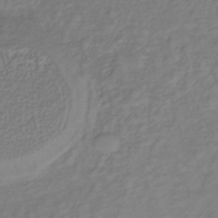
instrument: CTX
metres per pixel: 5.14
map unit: lHb
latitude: -37.2565
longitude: 70.2740
